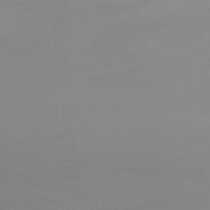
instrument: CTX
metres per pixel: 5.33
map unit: Nhu
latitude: -15.6722
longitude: -50.6490
